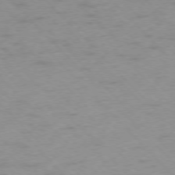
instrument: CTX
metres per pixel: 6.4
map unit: Ap
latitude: -76.9542
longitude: -65.5749
